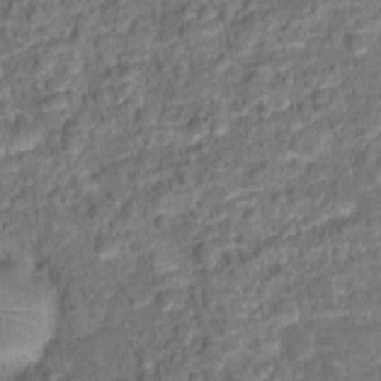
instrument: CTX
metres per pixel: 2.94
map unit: Hto
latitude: 15.6694
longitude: -39.4426
